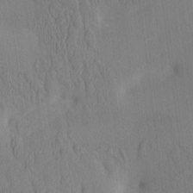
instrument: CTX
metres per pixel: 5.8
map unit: eHh
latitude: -3.8800
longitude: 16.4251
